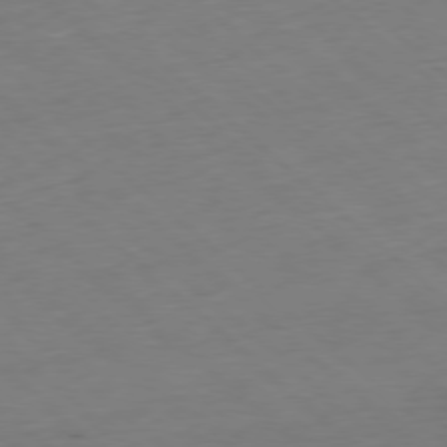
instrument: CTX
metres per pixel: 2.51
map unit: Hpe
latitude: -78.1416
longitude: 14.0283
